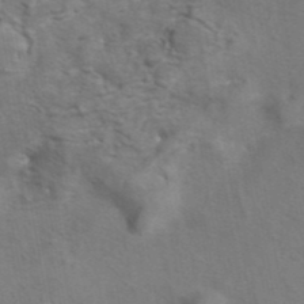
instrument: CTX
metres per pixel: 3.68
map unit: eAb
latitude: 41.9906
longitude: 104.5196
